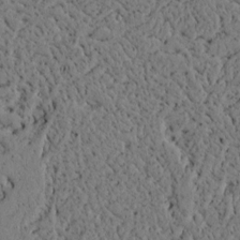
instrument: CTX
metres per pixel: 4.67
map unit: lAvf
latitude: 4.8191
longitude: 165.9178
